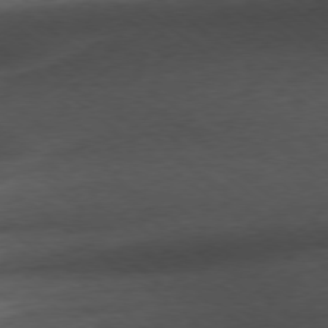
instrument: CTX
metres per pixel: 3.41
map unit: Ap
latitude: -78.5573
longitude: -92.0255
